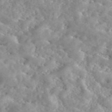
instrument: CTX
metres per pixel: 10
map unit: eAb
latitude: 45.4615
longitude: 128.5196
